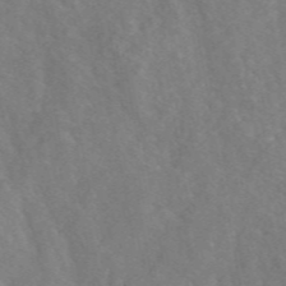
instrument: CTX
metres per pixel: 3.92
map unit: eAb
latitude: 48.2522
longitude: 119.1242
